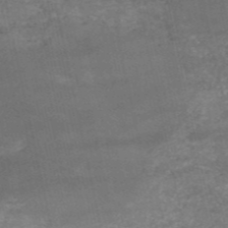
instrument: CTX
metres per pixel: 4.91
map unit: HNb
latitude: -52.8785
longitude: -39.0458
